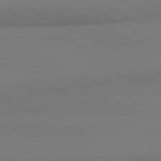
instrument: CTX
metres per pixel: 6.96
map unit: lApd
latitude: 80.7813
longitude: 167.1809
